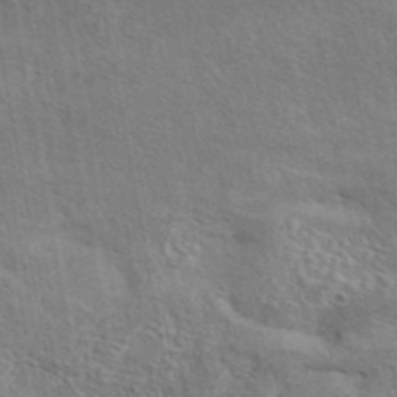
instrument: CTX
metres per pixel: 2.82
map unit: eAb
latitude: 43.0081
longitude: 113.6533
